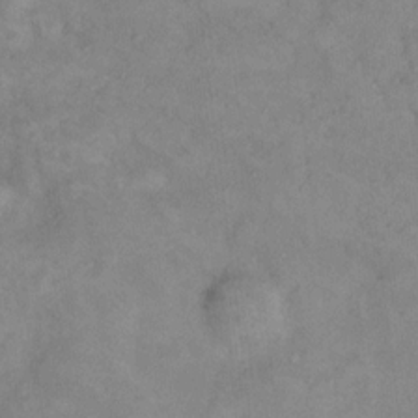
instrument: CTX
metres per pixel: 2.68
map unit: Nhu
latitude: 11.6505
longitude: -26.7435
